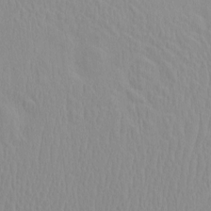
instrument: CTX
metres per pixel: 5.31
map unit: eHh
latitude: -1.9367
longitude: 19.1998
